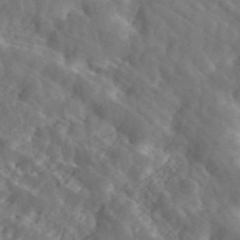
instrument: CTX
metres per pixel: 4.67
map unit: ANa
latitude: 45.8016
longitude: 23.3699
